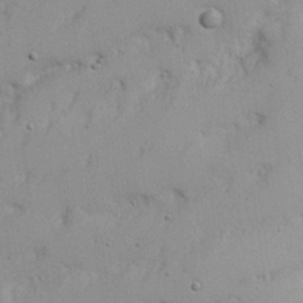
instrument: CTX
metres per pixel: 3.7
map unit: Nhu
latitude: 21.3860
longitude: -71.8016
